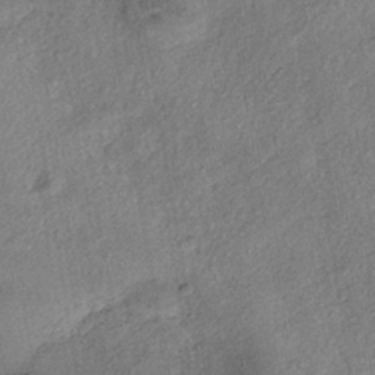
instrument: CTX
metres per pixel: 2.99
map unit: eHh
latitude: -41.3321
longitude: 120.1417
